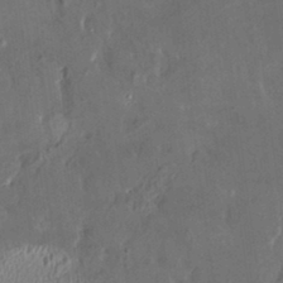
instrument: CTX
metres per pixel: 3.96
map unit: HNhu
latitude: 4.8758
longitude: 12.7274
